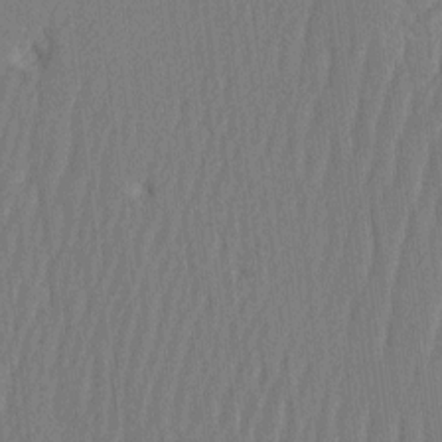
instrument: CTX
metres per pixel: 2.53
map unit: eHh
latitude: -2.0849
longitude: 14.4062
